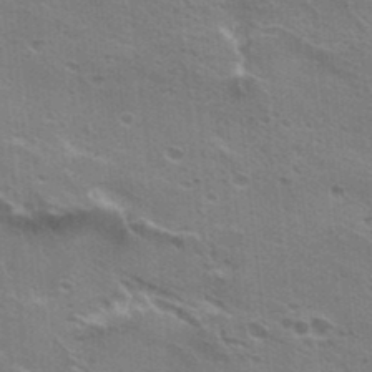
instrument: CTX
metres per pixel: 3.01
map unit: Hto
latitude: 22.7246
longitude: -41.8583
